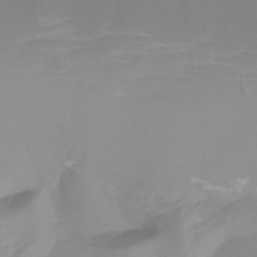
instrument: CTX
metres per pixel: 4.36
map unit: Hto
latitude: -8.1795
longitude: -52.1200
